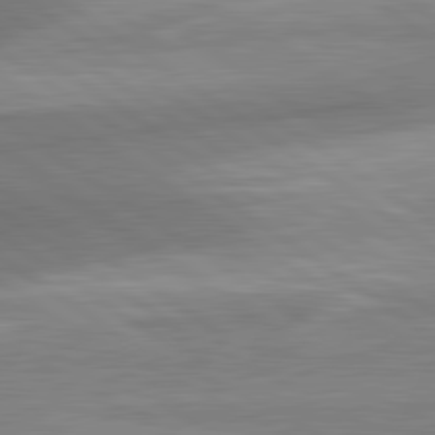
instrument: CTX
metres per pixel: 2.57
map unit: lApd
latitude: 81.3859
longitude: -176.2522
